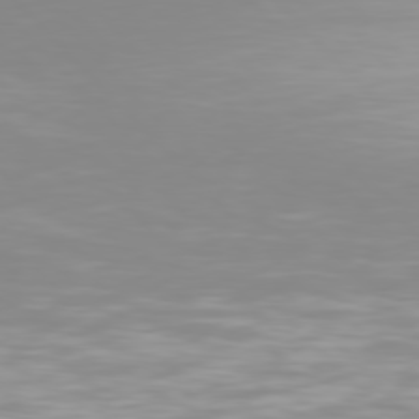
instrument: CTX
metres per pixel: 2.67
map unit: Hpe
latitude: 77.4048
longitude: -176.0633
